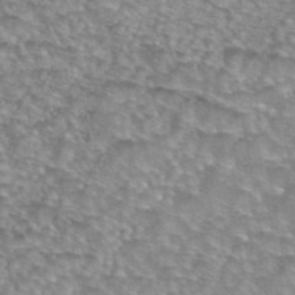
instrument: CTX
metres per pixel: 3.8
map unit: eAb
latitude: 44.0444
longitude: 104.0850
